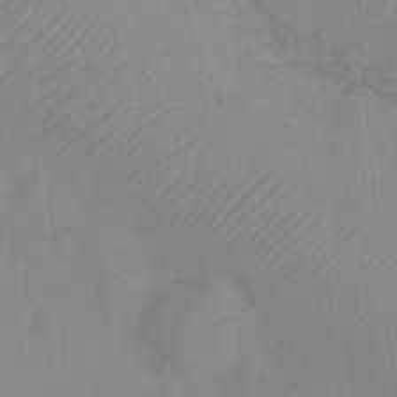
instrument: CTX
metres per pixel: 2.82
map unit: Ht
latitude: -0.1417
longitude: -34.7813
